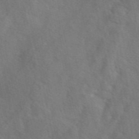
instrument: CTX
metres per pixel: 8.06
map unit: eAb
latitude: 49.7261
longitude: 119.3132
